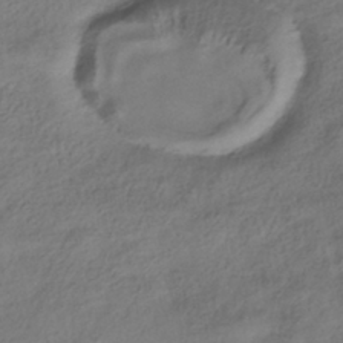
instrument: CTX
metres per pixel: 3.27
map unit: HNhu
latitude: -40.1039
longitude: 97.8611
